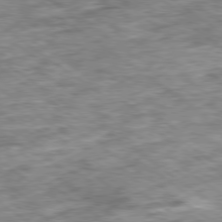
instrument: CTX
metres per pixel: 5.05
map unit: Ap
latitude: -79.6533
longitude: -76.1200
